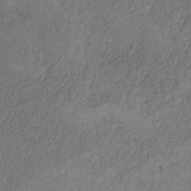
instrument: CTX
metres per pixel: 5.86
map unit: HNb
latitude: -32.0472
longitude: 59.2753
